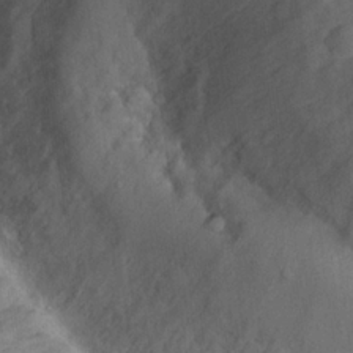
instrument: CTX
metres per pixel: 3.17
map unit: Nhu
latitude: 18.7246
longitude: -32.2523
